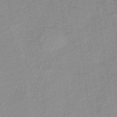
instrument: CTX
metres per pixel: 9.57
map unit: lHb
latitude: -37.1242
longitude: 71.0109
